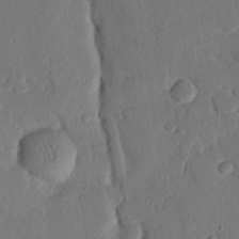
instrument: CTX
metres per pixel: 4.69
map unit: eHh
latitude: 25.6504
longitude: -80.6868
